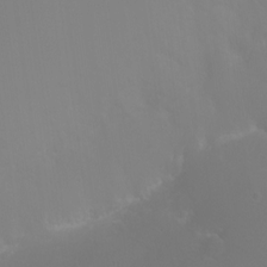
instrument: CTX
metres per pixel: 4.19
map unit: HNhu
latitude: 6.9136
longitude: 6.8219
